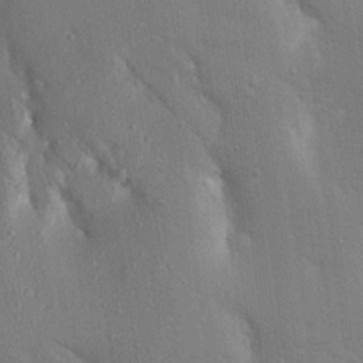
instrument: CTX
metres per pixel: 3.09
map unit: Aa
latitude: 16.2523
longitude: -149.3671
